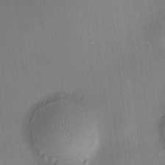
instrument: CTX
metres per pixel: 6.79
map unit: HNhu
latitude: 8.6680
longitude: 13.9556
